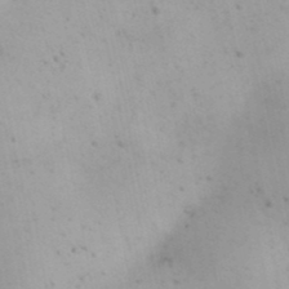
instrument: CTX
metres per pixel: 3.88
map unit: Nhu
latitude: 25.9528
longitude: -69.6694
